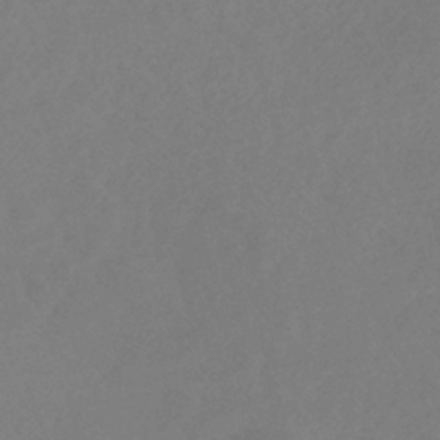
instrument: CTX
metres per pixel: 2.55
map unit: eHb
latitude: -35.7289
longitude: 78.9163
